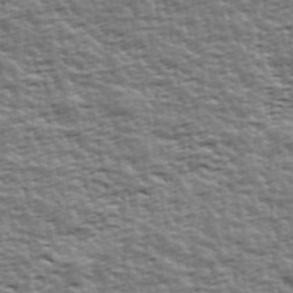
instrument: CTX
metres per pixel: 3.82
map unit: Ave
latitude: 42.5357
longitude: -113.0647
